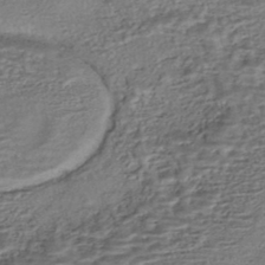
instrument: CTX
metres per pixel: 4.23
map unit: HNhu
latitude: -45.3699
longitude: 105.8233
